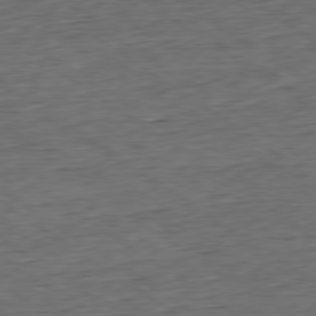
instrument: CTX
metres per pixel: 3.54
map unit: Hpe
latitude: -79.6155
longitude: 11.3699
